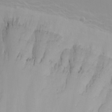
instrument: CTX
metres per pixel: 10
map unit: Nhu
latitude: -4.5951
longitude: -83.1970
